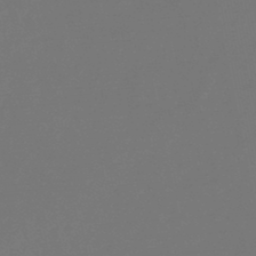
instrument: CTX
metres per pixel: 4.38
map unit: lHb
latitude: -47.8233
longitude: 64.8597
